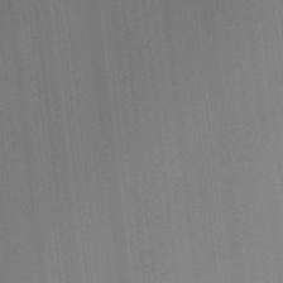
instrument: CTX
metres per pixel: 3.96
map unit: Ht
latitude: -2.6896
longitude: -28.2144
